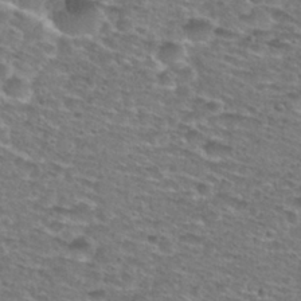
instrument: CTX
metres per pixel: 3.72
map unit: Hto
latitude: 28.6112
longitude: -49.0458
